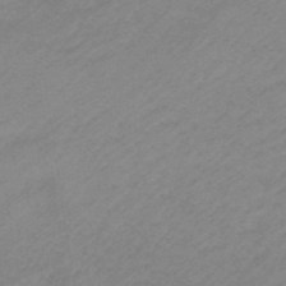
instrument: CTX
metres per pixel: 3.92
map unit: eHb
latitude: -44.9353
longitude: 89.4265
